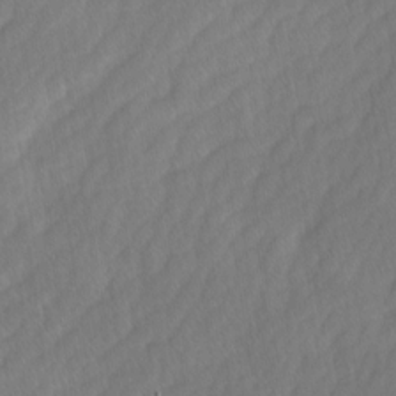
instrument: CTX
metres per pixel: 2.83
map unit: Ave
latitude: -0.8219
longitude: -113.5371
